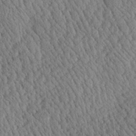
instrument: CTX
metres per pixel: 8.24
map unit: Aa
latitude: 24.6301
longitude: -134.7813
